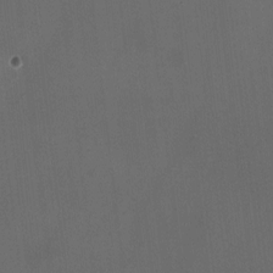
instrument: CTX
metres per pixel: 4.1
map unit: HNhu
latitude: -0.7086
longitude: -0.1955
